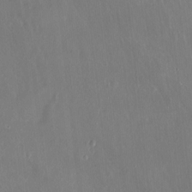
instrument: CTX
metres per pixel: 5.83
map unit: Hto
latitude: -13.2754
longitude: -42.1767
